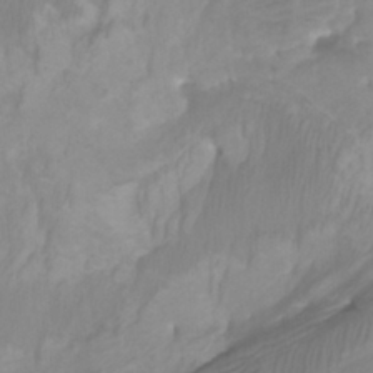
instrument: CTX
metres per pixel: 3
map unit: Htu
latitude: -5.1242
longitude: -76.8002
